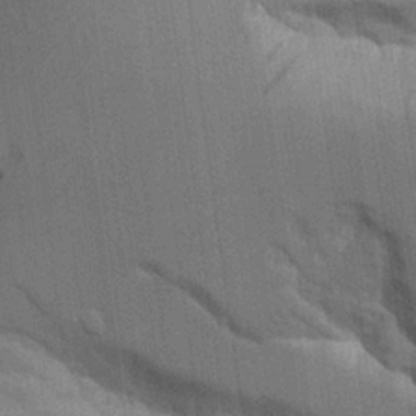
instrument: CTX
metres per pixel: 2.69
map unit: Aa
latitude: 10.9514
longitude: -125.9906
